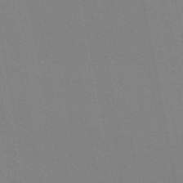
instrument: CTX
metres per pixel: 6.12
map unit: ANa
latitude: 49.1403
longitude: -76.5923
